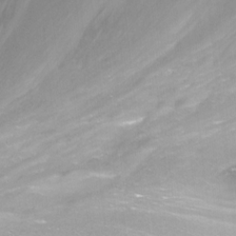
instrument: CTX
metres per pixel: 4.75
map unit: Nhu
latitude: -13.1242
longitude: -57.5749
